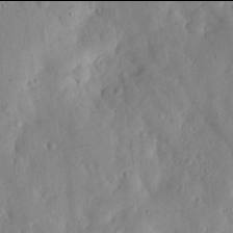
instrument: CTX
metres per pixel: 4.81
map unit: lHvf
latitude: 13.9906
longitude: 179.3509
